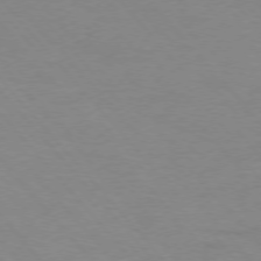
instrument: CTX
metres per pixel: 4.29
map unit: Ap
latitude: -76.6518
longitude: -88.4790
